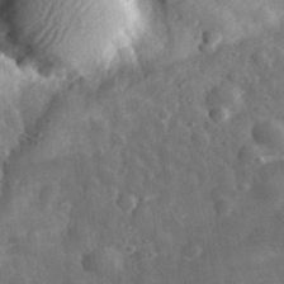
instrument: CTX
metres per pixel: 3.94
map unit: eHh
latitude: 32.9703
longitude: -78.8569
